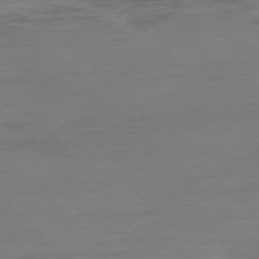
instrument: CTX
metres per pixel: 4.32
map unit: Ap
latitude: -77.5777
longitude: -81.7639
